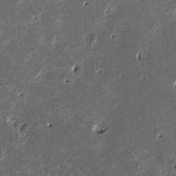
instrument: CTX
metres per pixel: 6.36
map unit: HNhu
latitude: 2.0255
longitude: -4.9325
